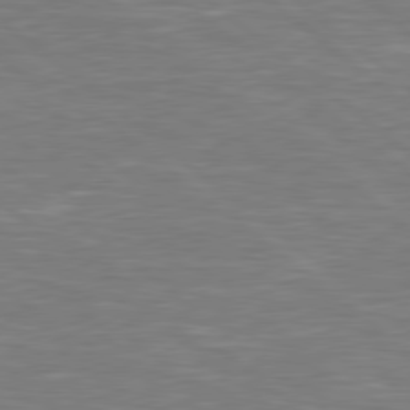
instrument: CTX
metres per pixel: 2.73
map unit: Hpe
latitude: 79.0270
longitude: -125.4993
